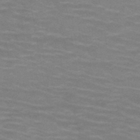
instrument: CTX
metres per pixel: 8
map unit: HNb
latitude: -46.7463
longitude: -46.7813
